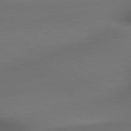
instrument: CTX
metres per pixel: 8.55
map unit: lApd
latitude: 79.5182
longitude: -172.9513
